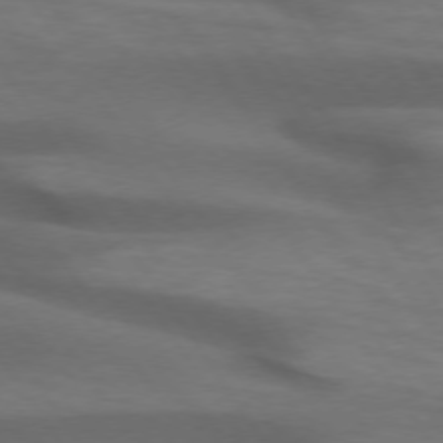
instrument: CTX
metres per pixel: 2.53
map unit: lApd
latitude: 74.1011
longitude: -52.6680
